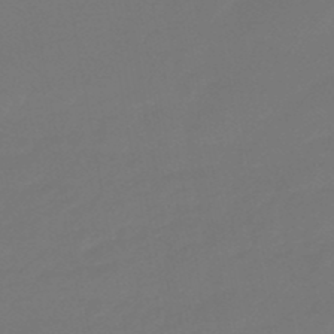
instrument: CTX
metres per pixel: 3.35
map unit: eHb
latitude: -47.4643
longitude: 88.5007
